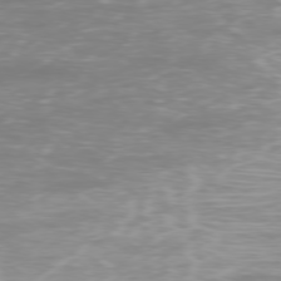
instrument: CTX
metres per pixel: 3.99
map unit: Ap
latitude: -77.9367
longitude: -80.1767
